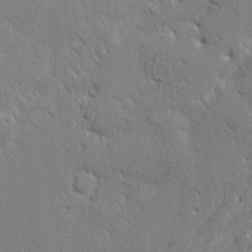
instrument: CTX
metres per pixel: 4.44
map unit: eHh
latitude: 2.0255
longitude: -77.7449
